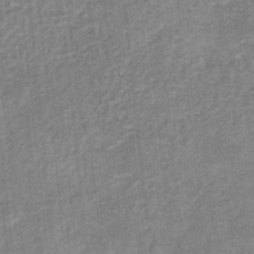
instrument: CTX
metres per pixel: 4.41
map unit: eHb
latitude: -35.9745
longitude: 79.4454
